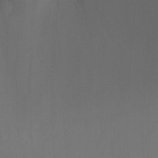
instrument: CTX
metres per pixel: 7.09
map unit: Nhu
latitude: -8.7463
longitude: -52.6491
